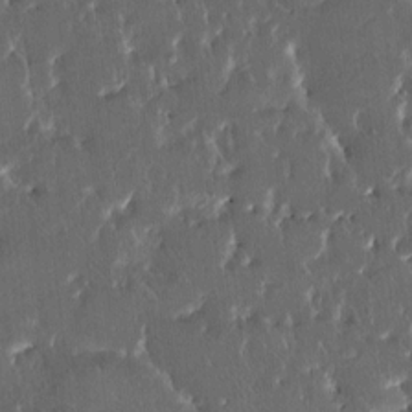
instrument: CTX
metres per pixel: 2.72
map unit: HNhu
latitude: 5.1970
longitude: 10.7463
